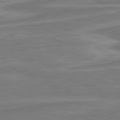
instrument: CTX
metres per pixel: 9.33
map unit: lApd
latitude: 81.0269
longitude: -173.3670
